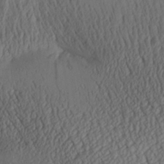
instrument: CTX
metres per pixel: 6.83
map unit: Aa
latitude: 29.1025
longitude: -134.2144
